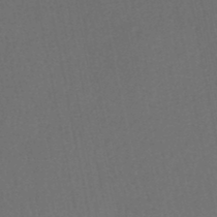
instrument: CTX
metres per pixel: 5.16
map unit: HNhu
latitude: -49.2754
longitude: 100.6329
